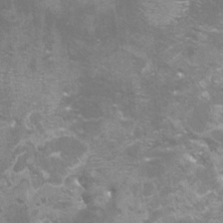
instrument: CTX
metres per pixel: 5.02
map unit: Aa
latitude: -8.9542
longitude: -72.2900
